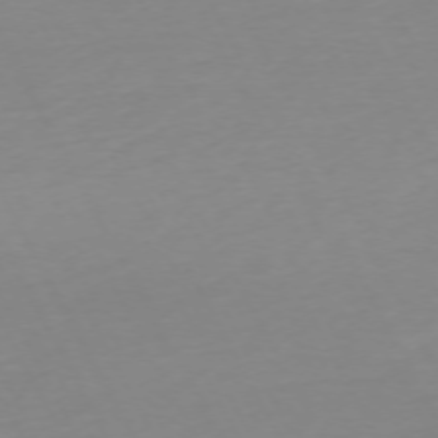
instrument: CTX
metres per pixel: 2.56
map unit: Ap
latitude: -73.5210
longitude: -69.5182
